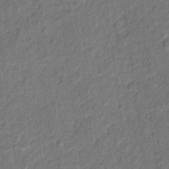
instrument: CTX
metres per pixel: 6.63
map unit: Hto
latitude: 15.7639
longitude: -39.9717
